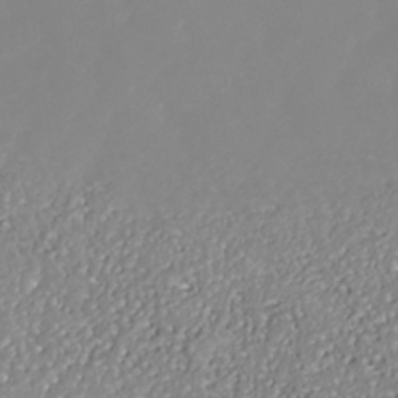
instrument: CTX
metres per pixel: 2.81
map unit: Nhe
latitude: -37.6721
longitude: -89.0270
